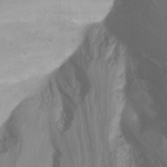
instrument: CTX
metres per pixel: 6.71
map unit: Nhu
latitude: -12.5196
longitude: -61.4993
